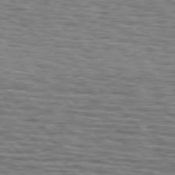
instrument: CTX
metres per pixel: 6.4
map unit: lApd
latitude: 76.4979
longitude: -80.0822
